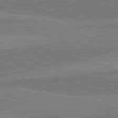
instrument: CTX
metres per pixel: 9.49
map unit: lApd
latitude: 82.7624
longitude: 156.6140
